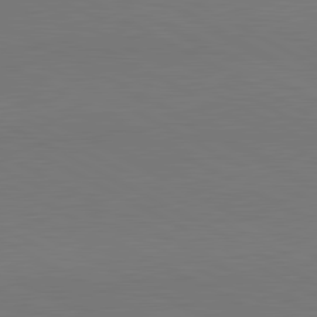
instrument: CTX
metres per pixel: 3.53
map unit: lApd
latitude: 81.4426
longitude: 151.4643
